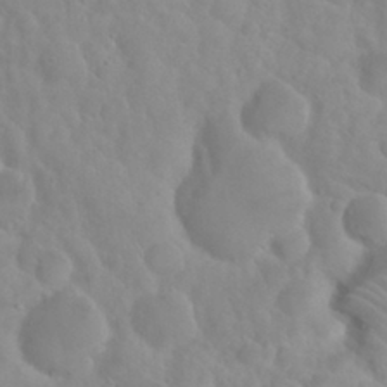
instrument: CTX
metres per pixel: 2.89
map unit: Nhu
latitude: 29.4615
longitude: -55.7072
